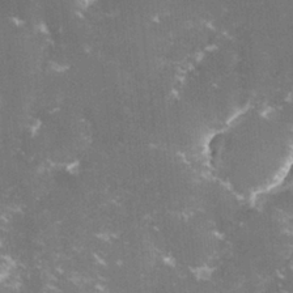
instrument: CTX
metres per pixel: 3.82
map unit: lHvf
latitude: -15.2376
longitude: -100.9514
